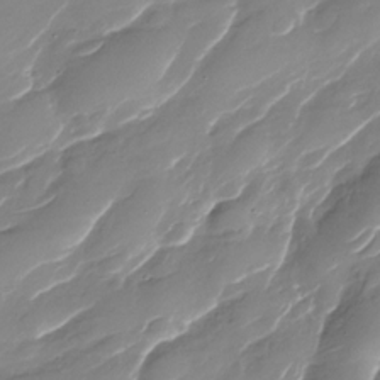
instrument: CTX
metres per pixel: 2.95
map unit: Nhu
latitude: -30.0094
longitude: -71.9717
